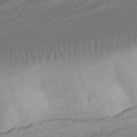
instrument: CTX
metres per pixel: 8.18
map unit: HNhu
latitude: -41.7477
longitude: 106.2740
